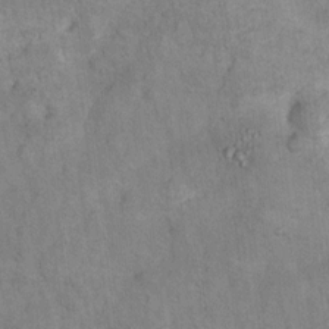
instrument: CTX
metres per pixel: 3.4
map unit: Nhu
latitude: 7.4615
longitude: -23.6316
